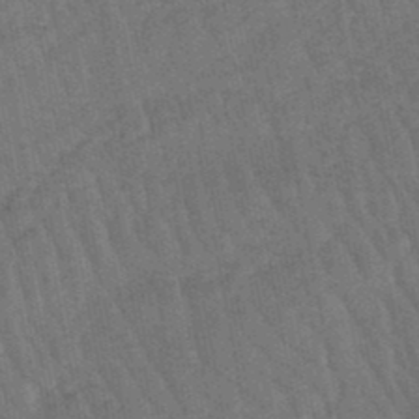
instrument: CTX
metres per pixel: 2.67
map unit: lHb
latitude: -47.3887
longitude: 76.7841
